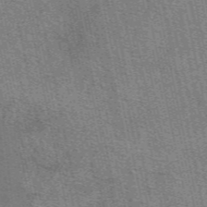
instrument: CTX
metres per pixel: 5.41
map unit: eAb
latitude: 50.4979
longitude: 113.3510
